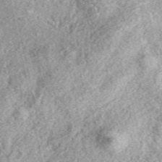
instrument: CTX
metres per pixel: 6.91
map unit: eAb
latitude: 38.9891
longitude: 110.0850
